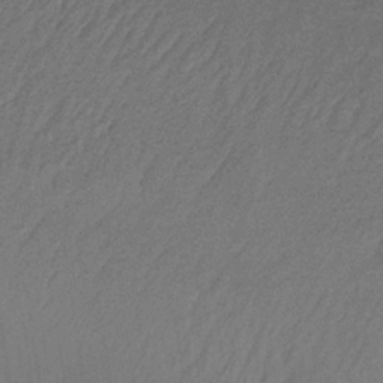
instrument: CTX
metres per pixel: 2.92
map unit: lHb
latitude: -33.5399
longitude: 66.9353
